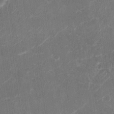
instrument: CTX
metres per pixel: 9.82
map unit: Nhu
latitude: -29.5777
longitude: -71.1592
